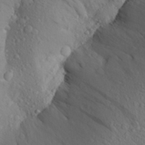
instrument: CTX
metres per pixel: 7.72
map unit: Aa
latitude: 24.4790
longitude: -146.6113
